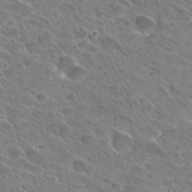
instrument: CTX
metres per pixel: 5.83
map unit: Hto
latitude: 28.5923
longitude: -39.2348
